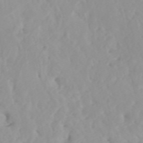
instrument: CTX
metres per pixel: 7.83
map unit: Htu
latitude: -4.6140
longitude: 137.6155
